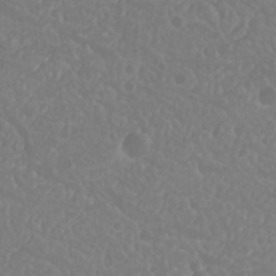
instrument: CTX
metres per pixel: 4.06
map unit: Nhu
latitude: 23.7827
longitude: -63.8017
